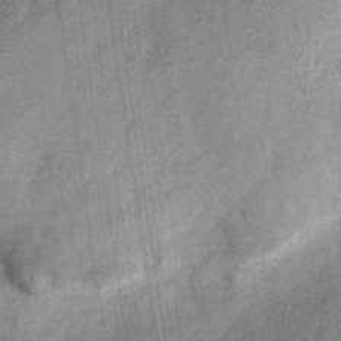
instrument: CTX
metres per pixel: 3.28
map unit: HNb
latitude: -32.1228
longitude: 59.7666
